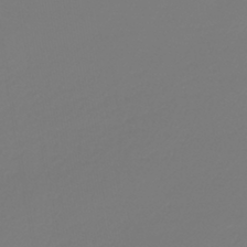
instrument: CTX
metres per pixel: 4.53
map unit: lHb
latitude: -42.7652
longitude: 60.2928
